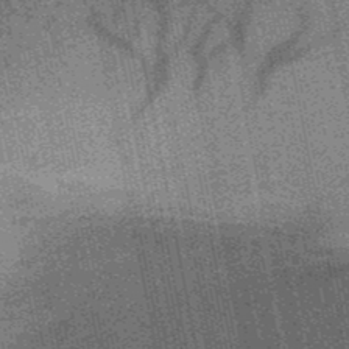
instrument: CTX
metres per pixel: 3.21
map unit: HNb
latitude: -50.7652
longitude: -42.1956
